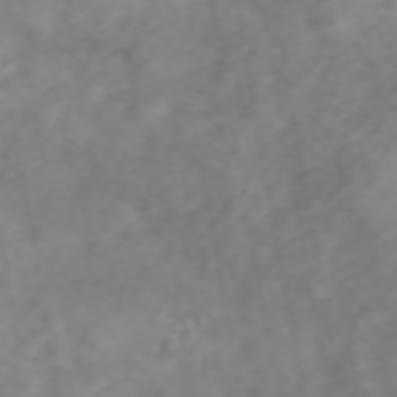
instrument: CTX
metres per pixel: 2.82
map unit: ANa
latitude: 46.2145
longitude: 22.0283
